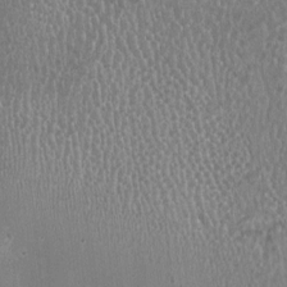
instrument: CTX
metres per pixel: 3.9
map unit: HNhu
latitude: -3.1809
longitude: -3.2159
